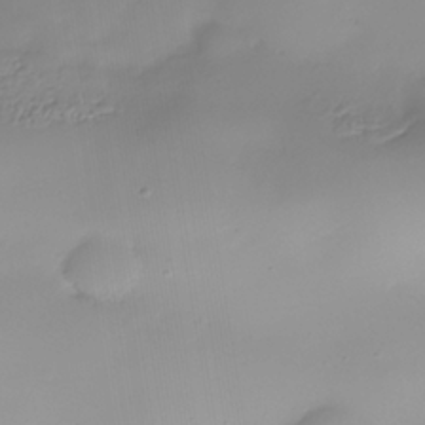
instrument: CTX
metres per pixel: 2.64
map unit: Nhe
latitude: -37.9178
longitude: -120.1011
